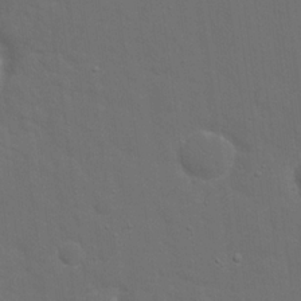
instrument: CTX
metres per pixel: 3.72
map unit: eHh
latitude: 19.4804
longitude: -66.2522
